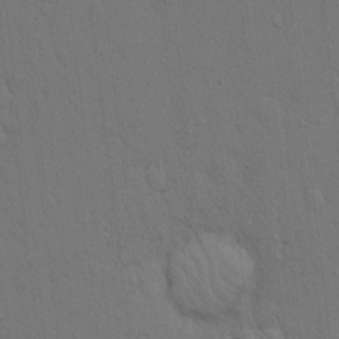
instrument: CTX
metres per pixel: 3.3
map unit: Hto
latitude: 15.1970
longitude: -57.7638
